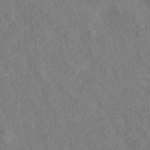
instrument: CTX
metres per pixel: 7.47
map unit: ANa
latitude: 40.3089
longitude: 18.4251
